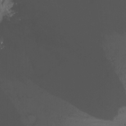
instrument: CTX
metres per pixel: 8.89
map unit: Nhu
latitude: -15.3888
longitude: -56.0255
